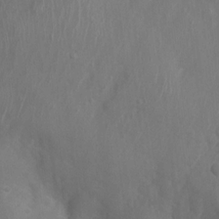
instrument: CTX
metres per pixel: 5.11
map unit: Nhu
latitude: 7.4426
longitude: -19.9906
